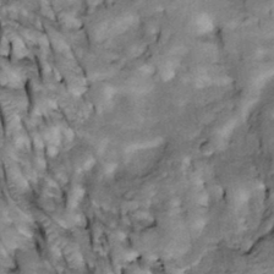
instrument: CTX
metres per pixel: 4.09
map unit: Htu
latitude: -3.5966
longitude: 150.4629
